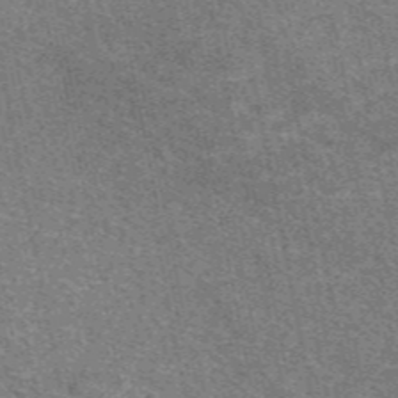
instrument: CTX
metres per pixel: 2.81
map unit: eAb
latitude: 48.0444
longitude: 115.0108
